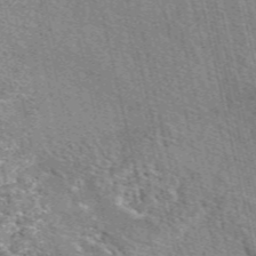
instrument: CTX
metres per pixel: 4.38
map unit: eAb
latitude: 50.4790
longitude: 113.7289
